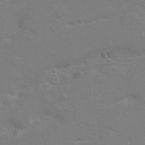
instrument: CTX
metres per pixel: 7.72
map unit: Hto
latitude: 8.6113
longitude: -31.1026
